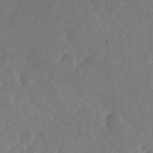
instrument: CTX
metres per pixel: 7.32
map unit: Hve
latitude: 25.5560
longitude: 145.0487
